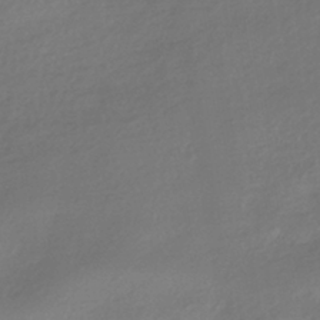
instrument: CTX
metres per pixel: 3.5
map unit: HNhu
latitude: -42.0472
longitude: 94.8408
